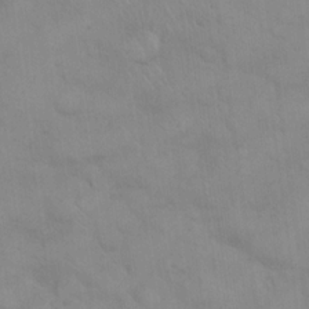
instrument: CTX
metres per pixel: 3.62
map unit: eHh
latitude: 19.6127
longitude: -60.1389
